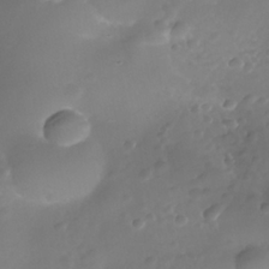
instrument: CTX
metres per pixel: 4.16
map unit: Nhe
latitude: -36.6896
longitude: -130.8758
